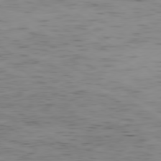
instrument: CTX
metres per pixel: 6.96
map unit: Ap
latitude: -79.6910
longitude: -72.3657
